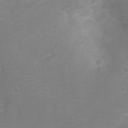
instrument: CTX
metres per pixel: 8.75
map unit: Ht
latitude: -7.1053
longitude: -21.4805
